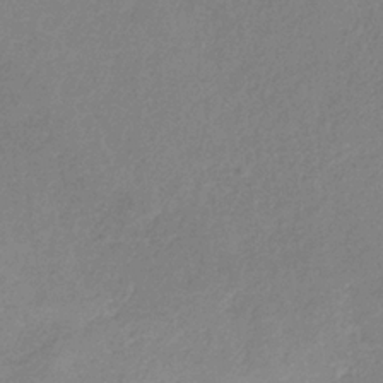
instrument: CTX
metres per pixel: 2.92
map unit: HNb
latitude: -33.6911
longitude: 55.3888
